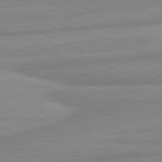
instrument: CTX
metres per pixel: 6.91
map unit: lApd
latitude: 81.6316
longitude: -175.8961
